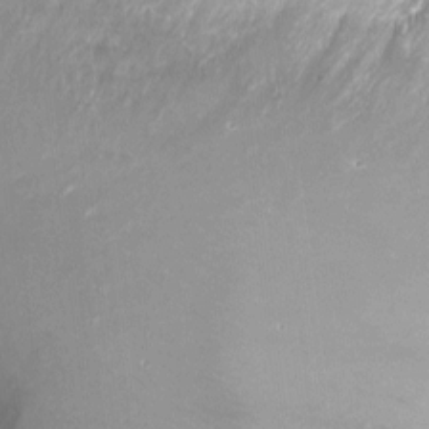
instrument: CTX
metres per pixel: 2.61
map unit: Ht
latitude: -2.7652
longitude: -33.3482
